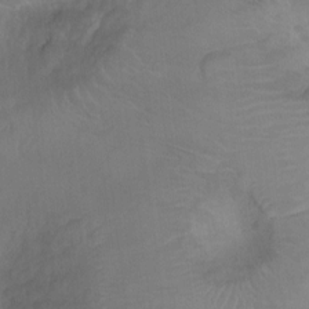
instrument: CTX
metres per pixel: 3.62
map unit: Nhu
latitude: -14.8219
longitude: -25.6316
